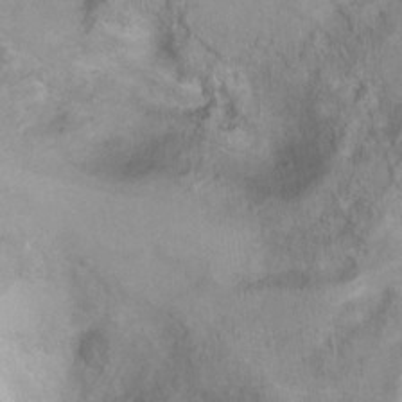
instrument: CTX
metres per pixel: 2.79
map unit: Ht
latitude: 6.3278
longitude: -36.4412
